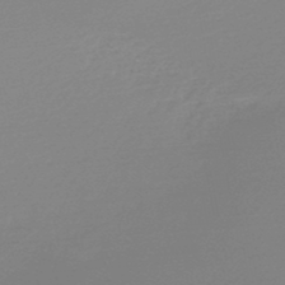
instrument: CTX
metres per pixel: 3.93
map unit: lHb
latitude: -48.4062
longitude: 65.2565
